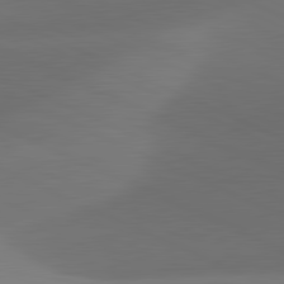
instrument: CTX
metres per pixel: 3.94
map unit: lApd
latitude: 81.5371
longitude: 131.0864
